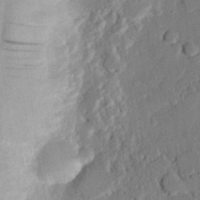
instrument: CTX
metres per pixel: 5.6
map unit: eHh
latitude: 26.4223
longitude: -81.0269
